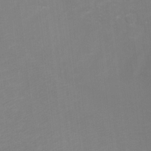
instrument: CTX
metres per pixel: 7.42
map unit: Ht
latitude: -3.7855
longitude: -28.1200
